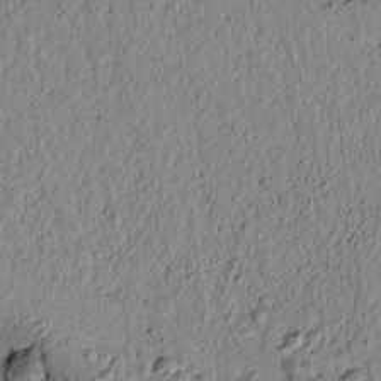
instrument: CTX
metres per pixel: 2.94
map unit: lAvf
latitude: 6.9136
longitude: 164.1417
